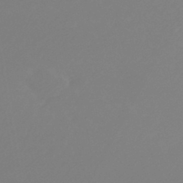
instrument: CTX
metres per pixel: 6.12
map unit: lHb
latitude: -45.5399
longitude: 64.7463
